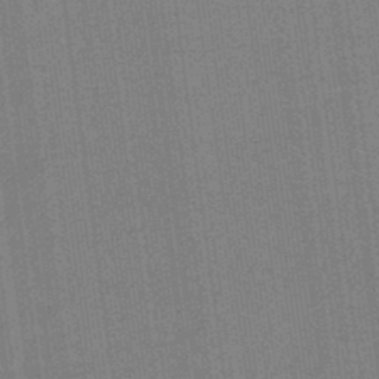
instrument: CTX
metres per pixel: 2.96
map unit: HNb
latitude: -45.5777
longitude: -35.2726
